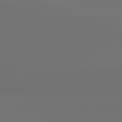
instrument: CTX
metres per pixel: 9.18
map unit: lApd
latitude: 81.6694
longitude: 147.2943
